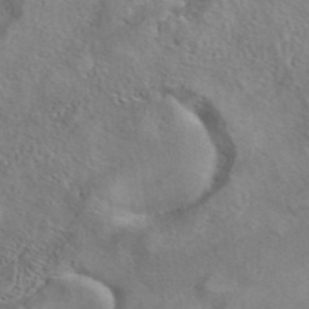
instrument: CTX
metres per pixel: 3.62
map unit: eAb
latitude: 41.6882
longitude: 104.8786
